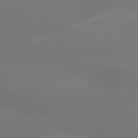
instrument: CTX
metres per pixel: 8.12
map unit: lApd
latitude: 79.5560
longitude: -136.4223
